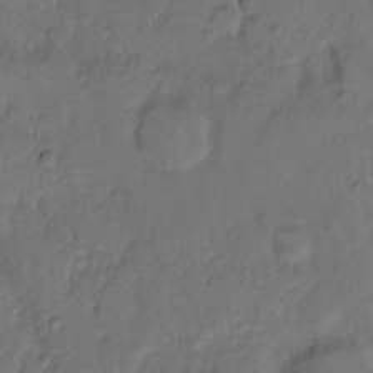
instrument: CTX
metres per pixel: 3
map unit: eHh
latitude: 8.8380
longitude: -62.3656
